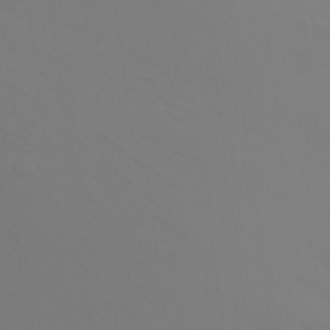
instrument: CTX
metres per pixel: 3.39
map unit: Ht
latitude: -7.8800
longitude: -29.5938
